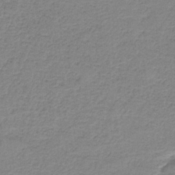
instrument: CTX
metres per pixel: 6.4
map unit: HNb
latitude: -37.3887
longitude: 53.2753
